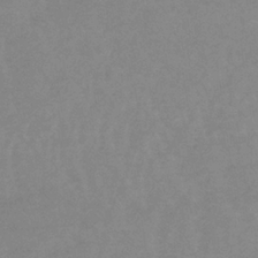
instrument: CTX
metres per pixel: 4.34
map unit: lHb
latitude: -34.2739
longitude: 69.8422
